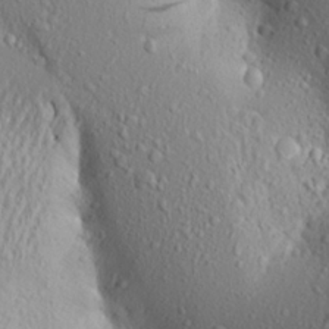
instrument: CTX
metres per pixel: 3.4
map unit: Aa
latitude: 18.0444
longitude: -148.2900
